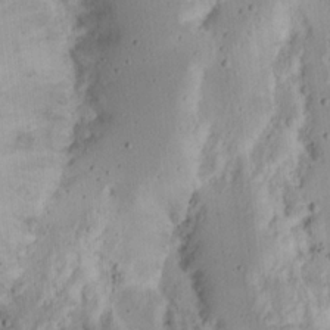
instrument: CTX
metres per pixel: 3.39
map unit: Nhu
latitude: 19.4426
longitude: -73.1781
